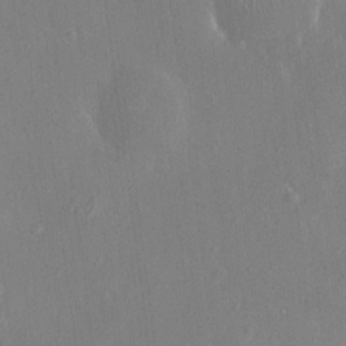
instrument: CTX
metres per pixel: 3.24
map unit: HNhu
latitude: 5.8394
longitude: 3.1053
